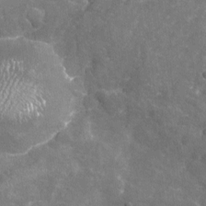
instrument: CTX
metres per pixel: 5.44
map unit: Nhu
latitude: -19.3888
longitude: -57.0269
